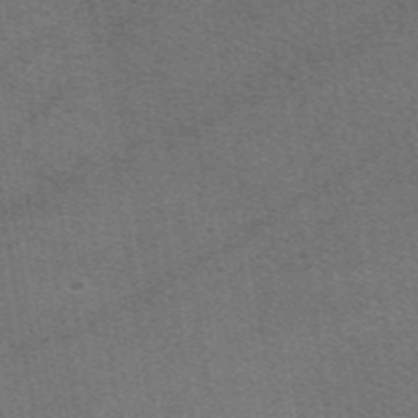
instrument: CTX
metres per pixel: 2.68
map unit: eAb
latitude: 48.3278
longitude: 115.1809
